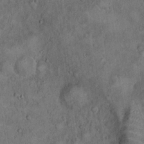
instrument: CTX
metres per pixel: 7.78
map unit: eHh
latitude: 19.1970
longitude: -60.6679
